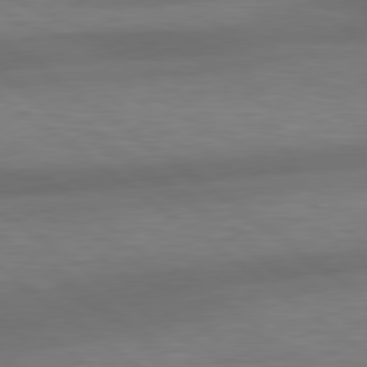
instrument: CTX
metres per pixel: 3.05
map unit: lApd
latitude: 79.5371
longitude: -89.5183
